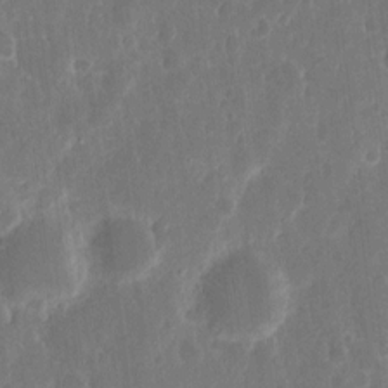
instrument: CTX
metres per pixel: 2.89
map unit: eHh
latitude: 12.2523
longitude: -73.0837
